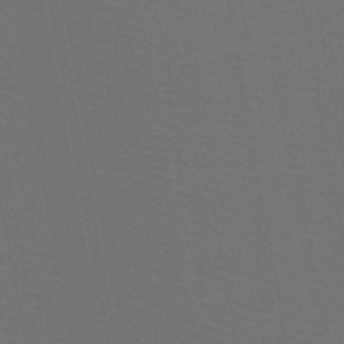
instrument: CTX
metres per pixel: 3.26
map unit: HNb
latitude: -47.9367
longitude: -43.0836
